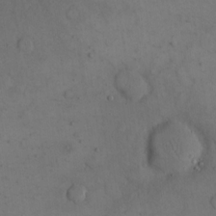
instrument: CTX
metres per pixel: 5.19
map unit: eHh
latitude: 15.5749
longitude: -67.7071
